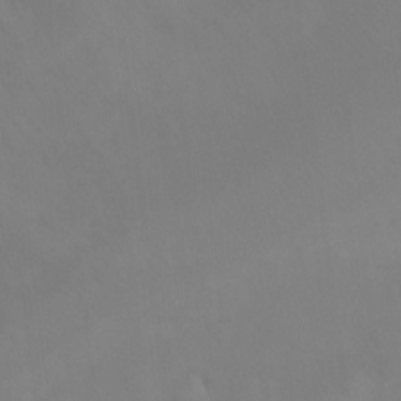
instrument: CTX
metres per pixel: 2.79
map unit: Ht
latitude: 3.8583
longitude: -28.9325
